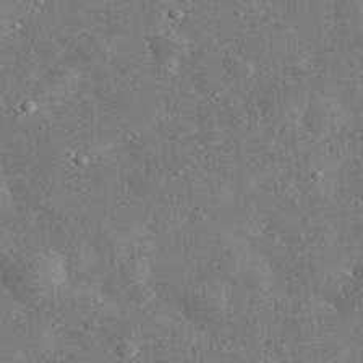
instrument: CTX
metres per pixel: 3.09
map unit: eHh
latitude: 32.4223
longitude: -77.8583
